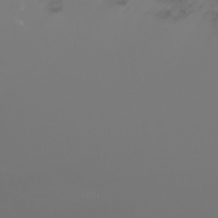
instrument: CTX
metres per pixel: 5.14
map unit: Nhu
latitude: -7.1431
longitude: -83.9150
